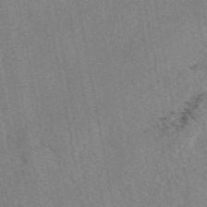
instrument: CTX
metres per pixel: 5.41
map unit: eAb
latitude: 48.5924
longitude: 104.1417
